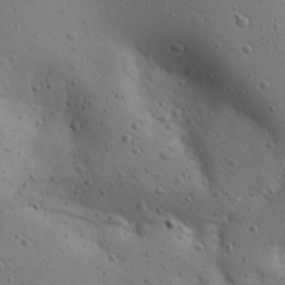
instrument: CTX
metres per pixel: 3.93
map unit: Ave
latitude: 23.0836
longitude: -135.4804
